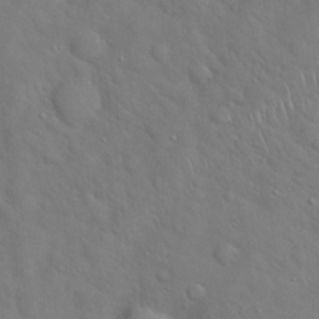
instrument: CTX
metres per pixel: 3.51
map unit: Hto
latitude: 19.1214
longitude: -53.2159
